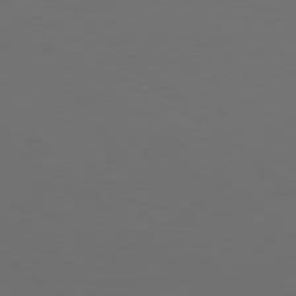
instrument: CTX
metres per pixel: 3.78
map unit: Hpe
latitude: 77.8205
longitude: -169.4616
